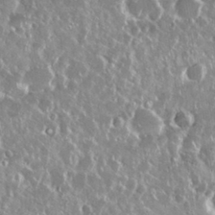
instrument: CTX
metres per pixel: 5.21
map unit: Nhu
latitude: 28.7624
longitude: -62.0444
